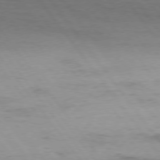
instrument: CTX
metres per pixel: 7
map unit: Hpe
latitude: 75.2348
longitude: -143.3671
